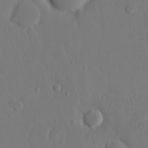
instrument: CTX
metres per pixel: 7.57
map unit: eHh
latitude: 14.6113
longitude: -69.6316
